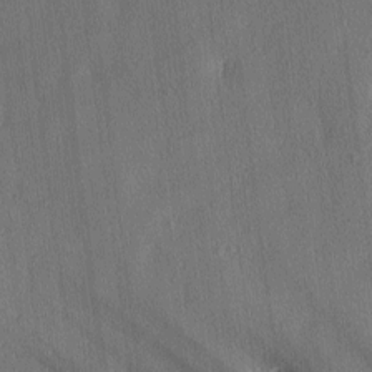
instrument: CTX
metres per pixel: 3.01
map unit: lAa
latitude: -6.1417
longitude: -124.8758
